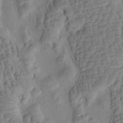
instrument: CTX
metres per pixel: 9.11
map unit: eHh
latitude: -1.3510
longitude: 15.2943
